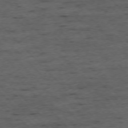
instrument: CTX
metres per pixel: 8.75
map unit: Ap
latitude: -76.4062
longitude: -87.2726
